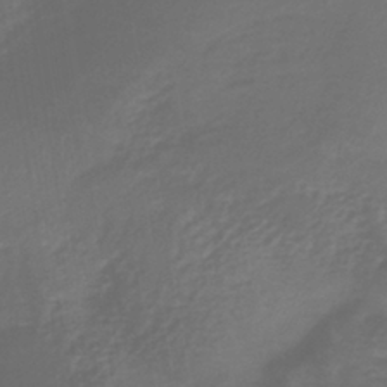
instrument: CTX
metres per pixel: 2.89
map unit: lHb
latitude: -38.1606
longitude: 72.1794
